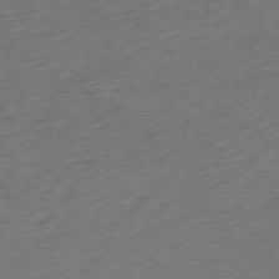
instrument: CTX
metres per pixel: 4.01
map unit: Ap
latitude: -76.6518
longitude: -78.9136
